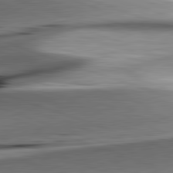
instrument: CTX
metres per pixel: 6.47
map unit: lApd
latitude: 82.2144
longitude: -151.3292
